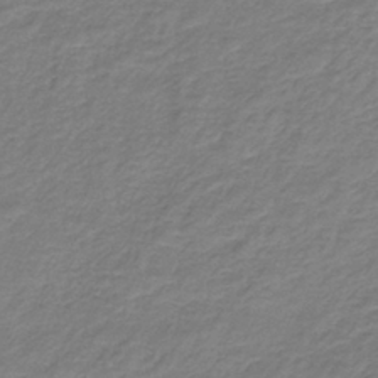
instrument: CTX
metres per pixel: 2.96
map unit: HNb
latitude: -37.1431
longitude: 50.5763
